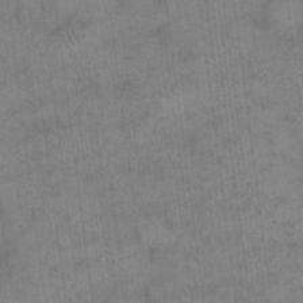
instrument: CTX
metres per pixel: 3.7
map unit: eHh
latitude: 15.0270
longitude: -66.9324
